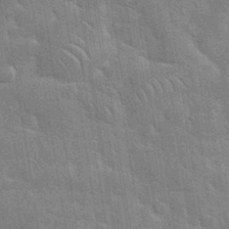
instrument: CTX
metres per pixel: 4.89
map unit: eHh
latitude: 36.1578
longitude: -65.7827
